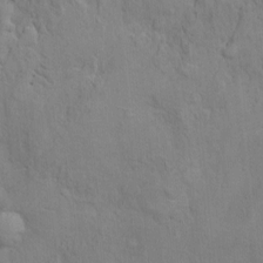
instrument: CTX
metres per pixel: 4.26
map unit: Ht
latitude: -4.4251
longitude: -14.4601
